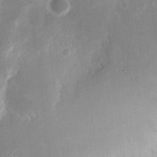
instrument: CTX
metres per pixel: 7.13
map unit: eHh
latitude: 11.1403
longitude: -71.6694
